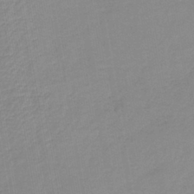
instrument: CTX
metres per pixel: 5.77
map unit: lHb
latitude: -41.7477
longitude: 73.7288
